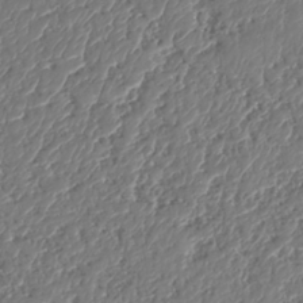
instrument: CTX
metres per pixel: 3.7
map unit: HNhu
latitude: -37.7855
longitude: 33.2187
